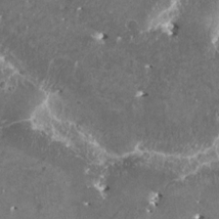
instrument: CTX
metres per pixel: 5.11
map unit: HNhu
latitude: 1.5938
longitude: 6.5574
